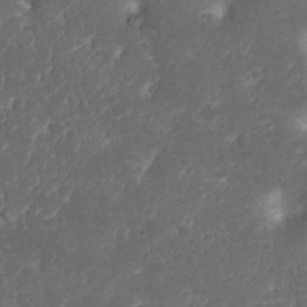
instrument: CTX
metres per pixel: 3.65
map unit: Nhu
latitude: 23.5749
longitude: -59.6694
